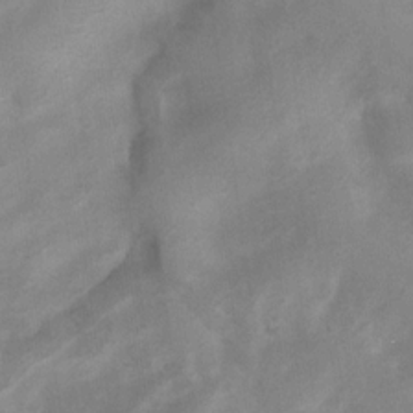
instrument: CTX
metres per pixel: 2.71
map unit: Nhu
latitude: 8.0255
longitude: -22.2900
